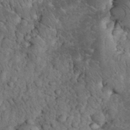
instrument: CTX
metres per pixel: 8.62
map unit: eHh
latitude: 33.4804
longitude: -65.6883
